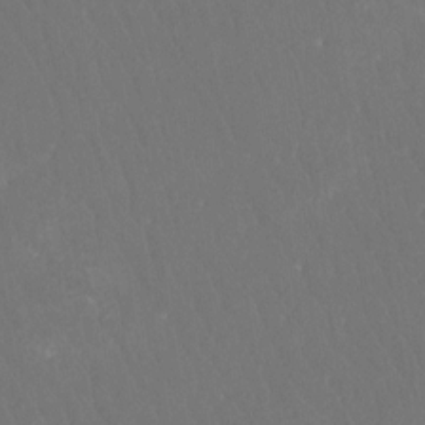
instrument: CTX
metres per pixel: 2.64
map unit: Htu
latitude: -11.8989
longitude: -73.5560
